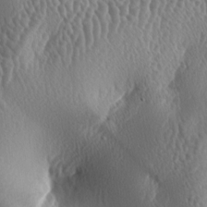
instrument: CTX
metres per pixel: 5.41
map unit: lAa
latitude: -6.6707
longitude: -128.8191
